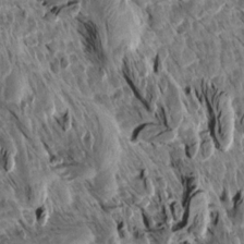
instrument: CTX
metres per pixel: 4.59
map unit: Aa
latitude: 13.6127
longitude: -141.6316
